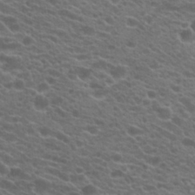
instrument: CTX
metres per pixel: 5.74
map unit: Hto
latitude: 21.1970
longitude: -37.7828
